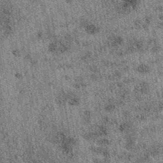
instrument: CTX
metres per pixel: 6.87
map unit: eAb
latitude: 39.8583
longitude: 109.0486
